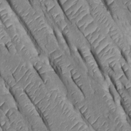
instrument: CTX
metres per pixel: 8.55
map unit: Htu
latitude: -0.0283
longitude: 147.9178
